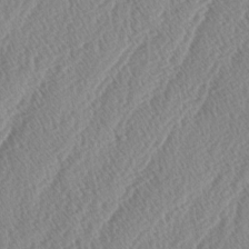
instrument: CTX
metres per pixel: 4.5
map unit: lAa
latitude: -2.9730
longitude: -129.2348
